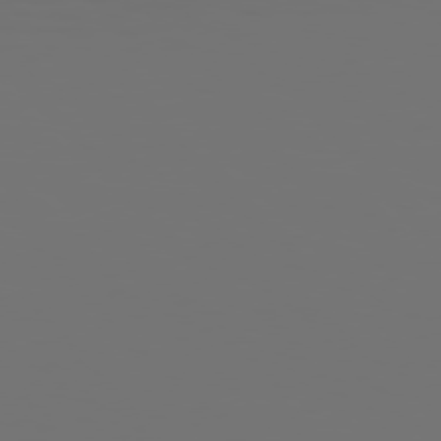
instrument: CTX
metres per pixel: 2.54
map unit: Hpe
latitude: 76.4412
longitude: -139.9150
